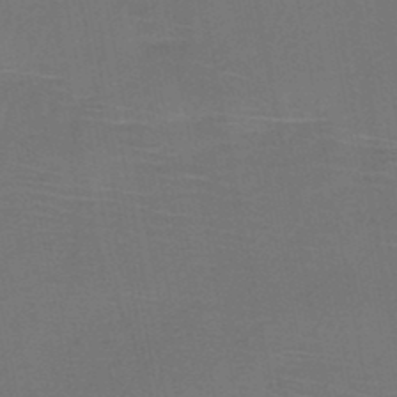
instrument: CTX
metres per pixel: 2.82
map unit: HNb
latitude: -47.1998
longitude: -40.2333
